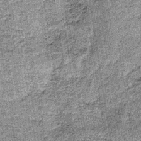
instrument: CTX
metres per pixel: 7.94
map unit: lHb
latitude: -36.6329
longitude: 64.6519
